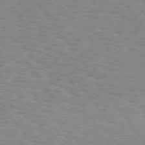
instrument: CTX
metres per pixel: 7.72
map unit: Hpe
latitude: 73.0459
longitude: -141.2725
